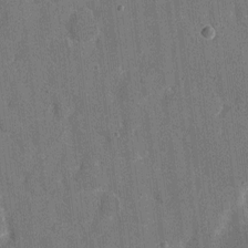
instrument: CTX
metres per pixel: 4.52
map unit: eHh
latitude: 7.0836
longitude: -67.7071
